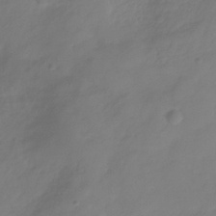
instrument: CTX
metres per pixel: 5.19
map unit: Hve
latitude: -31.8233
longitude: 92.2362
